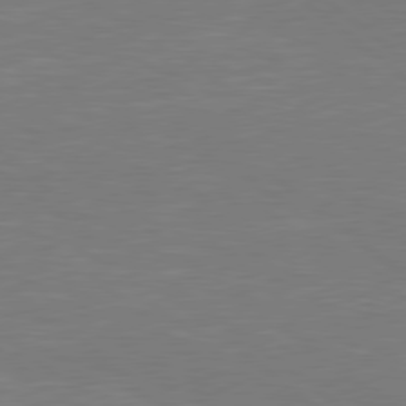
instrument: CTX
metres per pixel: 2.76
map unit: Hpe
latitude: 78.5546
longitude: -126.2145
